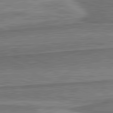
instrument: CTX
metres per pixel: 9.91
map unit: lApd
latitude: 82.2144
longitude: 167.5399
